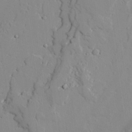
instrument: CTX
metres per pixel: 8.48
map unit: lAvf
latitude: 25.2725
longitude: -110.7058
